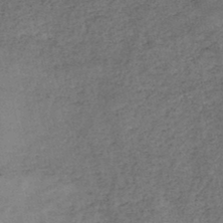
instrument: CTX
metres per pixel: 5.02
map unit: HNb
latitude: -45.0675
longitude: -36.1956
